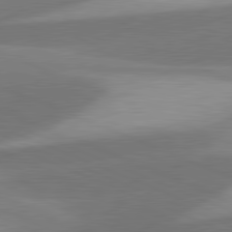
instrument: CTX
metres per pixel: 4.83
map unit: lApd
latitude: 81.5371
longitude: 124.4062
